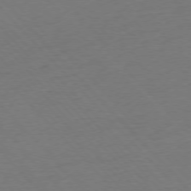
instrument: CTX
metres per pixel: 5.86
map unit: Ap
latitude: -76.8219
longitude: -93.0458
